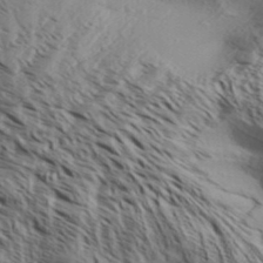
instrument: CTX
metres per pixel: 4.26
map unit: Aa
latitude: 32.3467
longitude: -139.4426
